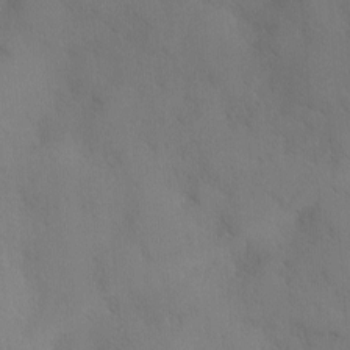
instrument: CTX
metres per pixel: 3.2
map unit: Ave
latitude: -0.7275
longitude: -112.1578
